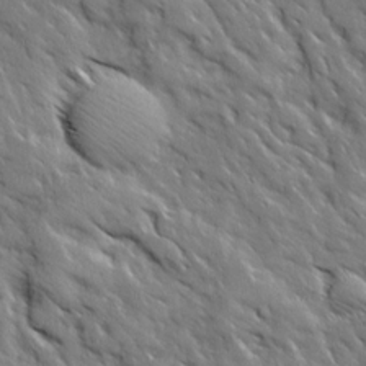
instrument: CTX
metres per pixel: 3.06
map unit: Ave
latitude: 19.2348
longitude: -136.1011
